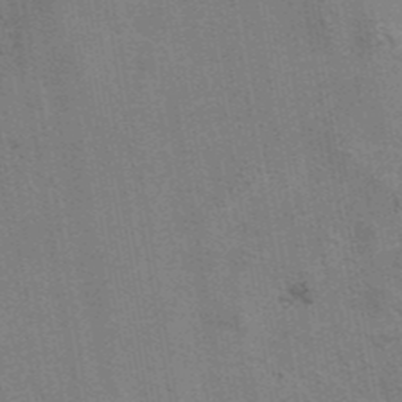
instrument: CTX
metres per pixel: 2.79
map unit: eAb
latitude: 42.4223
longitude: 106.6519
